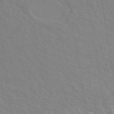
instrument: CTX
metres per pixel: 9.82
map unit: ANa
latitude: 49.0836
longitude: -74.5357
